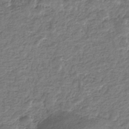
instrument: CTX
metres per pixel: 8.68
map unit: eHb
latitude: -34.5196
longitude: 77.4076
